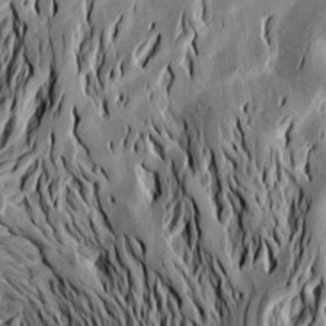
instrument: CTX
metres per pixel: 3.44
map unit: Aa
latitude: 19.4993
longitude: -145.8016
